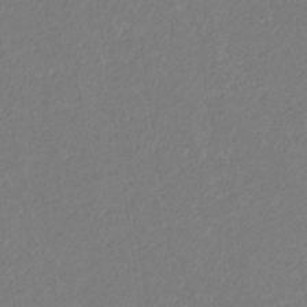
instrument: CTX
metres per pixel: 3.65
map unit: eHb
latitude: -31.1053
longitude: 68.1605
